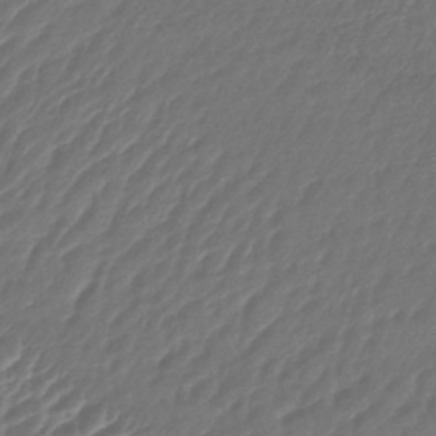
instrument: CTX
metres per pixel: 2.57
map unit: lHb
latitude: -41.7477
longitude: 75.9556
